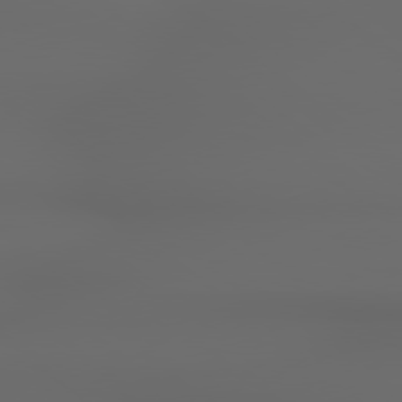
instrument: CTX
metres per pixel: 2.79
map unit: Hpe
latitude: 78.8002
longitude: -135.4237
